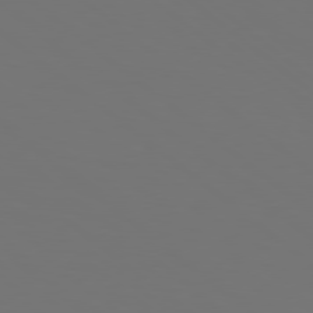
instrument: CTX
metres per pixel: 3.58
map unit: Hpe
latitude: 78.2145
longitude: -175.1403
